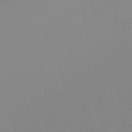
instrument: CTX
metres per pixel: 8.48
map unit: HNb
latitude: -44.3117
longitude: -40.4601
